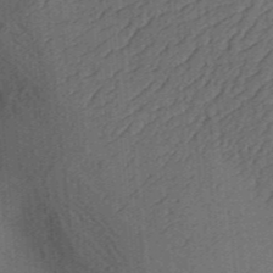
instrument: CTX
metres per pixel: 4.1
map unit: Aa
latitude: 30.8380
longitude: -141.9906
